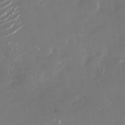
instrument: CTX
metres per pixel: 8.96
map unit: Nhu
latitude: -27.4454
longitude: -74.5735
